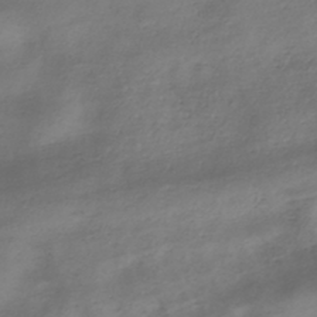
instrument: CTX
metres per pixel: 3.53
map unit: HNhu
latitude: -41.0108
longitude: 100.1794
